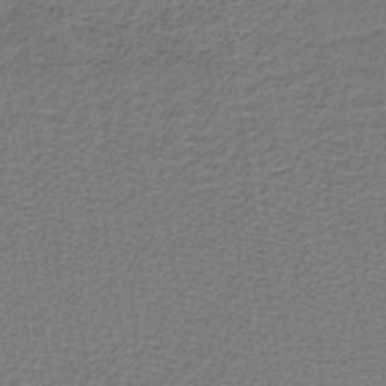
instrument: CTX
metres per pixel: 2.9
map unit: lHb
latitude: -38.2929
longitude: 57.5399
